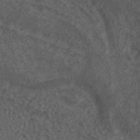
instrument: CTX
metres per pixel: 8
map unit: ANa
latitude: 43.3293
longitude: 23.6911
